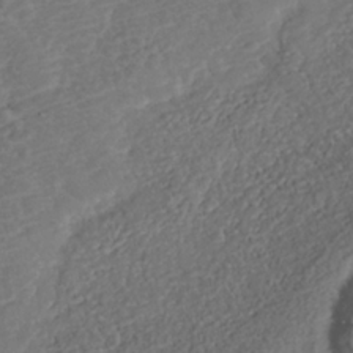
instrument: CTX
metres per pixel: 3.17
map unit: Nhe
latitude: -38.3684
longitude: -89.0459
